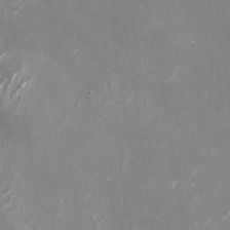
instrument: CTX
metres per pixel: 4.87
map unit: Nhu
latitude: -29.1242
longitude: -76.3278
